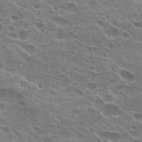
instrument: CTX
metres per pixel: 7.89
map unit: Hto
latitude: 24.2333
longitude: -42.2334
